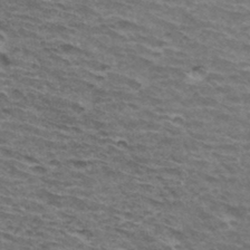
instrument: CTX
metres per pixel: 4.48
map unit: Hto
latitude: 34.6301
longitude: -42.8380
